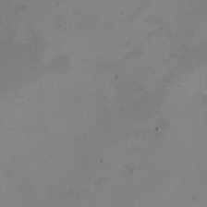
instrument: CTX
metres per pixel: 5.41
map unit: eHh
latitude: -5.1998
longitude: -79.0081
